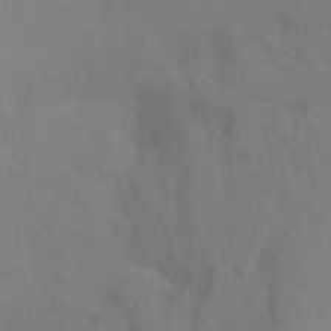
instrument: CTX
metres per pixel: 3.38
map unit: Ht
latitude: -0.9164
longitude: -33.9717
